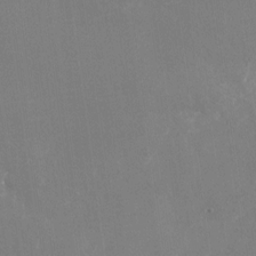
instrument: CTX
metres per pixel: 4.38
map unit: Nhu
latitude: -23.7478
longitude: -72.1767
